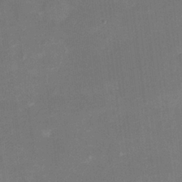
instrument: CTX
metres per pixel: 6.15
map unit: Nhu
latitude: -16.5385
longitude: -56.4034
